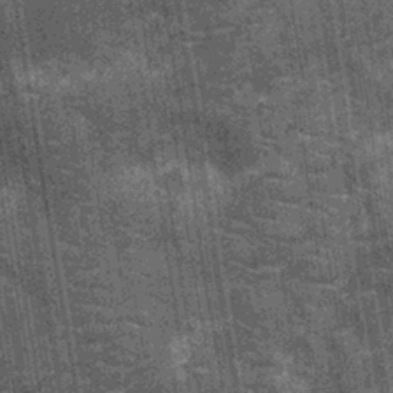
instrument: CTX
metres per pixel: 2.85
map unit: Nhu
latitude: -12.5007
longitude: -22.4601
